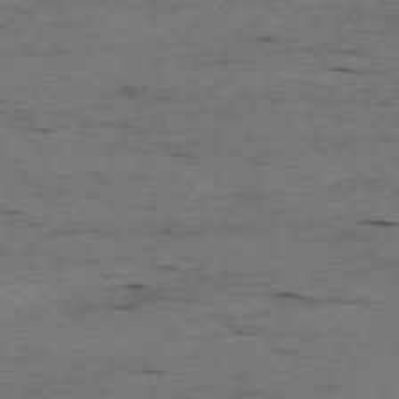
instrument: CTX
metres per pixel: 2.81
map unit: Ap
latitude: -79.1242
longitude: -91.3104
